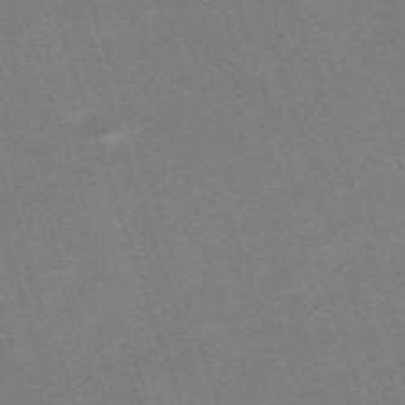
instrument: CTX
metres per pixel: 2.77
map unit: eHh
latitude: -63.3887
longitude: 50.2739
